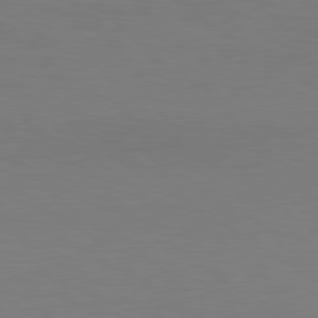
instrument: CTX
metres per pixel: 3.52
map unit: Hpe
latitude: 78.7247
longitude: -127.9528
